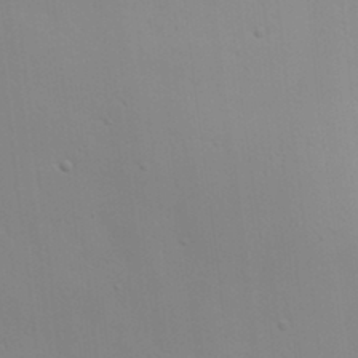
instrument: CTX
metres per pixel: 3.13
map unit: eHh
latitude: 19.9528
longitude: -72.9703
